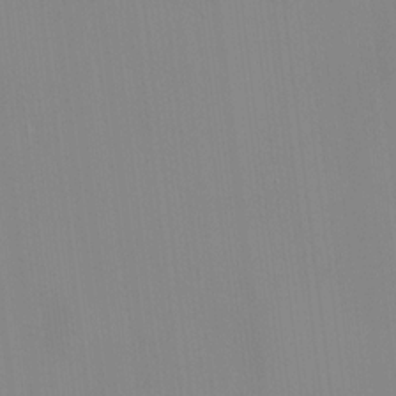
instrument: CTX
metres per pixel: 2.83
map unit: HNhu
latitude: 11.3482
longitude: 10.2551
